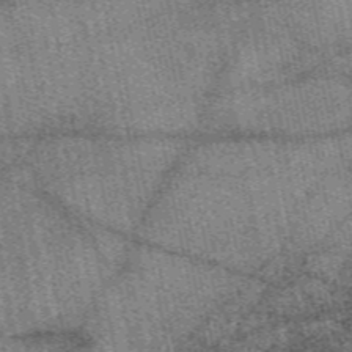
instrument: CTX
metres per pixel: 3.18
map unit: eAb
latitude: 50.1955
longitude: 114.9542
